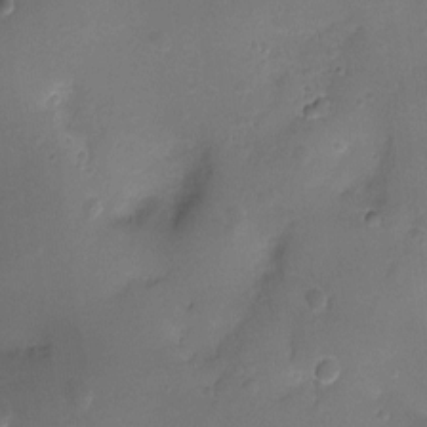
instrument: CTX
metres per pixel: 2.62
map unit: Ht
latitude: -7.0864
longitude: -21.1214
